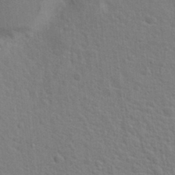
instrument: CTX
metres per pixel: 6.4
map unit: Hto
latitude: 22.4034
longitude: -47.3671
